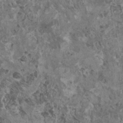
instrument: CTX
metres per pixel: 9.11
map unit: HNhu
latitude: 1.7638
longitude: 0.8786
